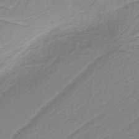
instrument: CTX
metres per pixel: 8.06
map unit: HNb
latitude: -36.7274
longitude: 55.5588
